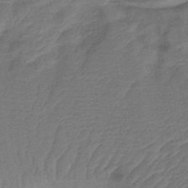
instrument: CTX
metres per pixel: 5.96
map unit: lHb
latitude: -42.4440
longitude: 79.7855
